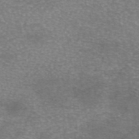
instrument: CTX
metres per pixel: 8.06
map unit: eAb
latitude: 46.2145
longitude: 102.8408
